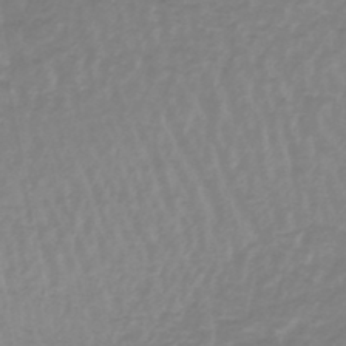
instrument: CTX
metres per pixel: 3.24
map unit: lHb
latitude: -44.8219
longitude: 66.1228
